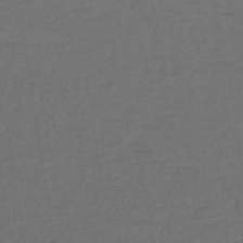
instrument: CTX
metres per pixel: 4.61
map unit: lHb
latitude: -42.7841
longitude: 74.7652
